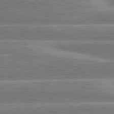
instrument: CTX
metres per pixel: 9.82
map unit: lApd
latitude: 80.6113
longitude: -131.6127
